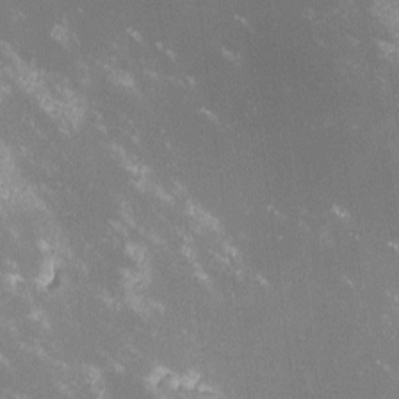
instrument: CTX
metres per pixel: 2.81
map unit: lHvf
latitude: -13.3510
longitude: -100.2523
